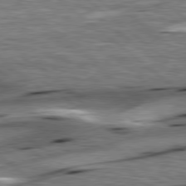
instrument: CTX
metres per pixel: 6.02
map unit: lApd
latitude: 78.7247
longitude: -52.8002
